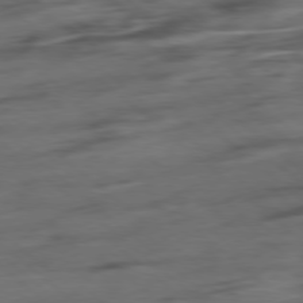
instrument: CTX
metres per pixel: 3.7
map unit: Hpe
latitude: -78.8597
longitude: -19.0836
